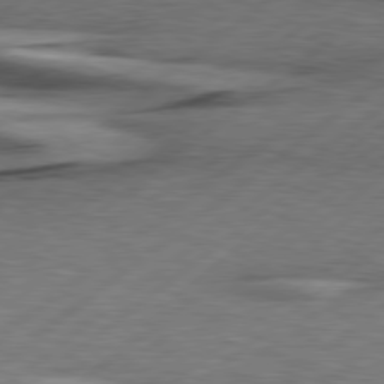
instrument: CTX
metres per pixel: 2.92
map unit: Hpe
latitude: 78.9325
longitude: -120.8191
